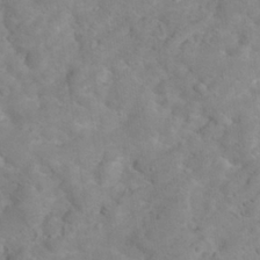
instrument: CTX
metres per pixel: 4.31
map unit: Hto
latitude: 17.7828
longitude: -38.4034
